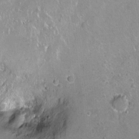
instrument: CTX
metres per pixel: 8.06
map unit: Ht
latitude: -6.5951
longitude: -36.1956
